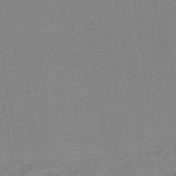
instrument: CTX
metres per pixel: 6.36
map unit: HNb
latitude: -38.0283
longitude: 54.6330
